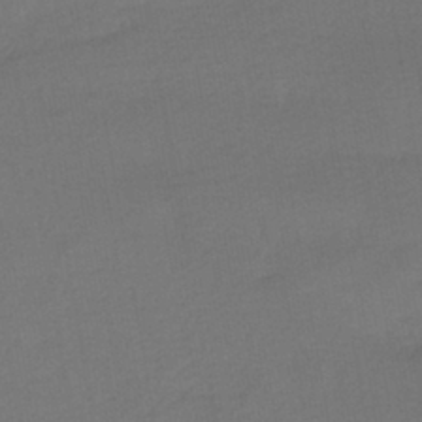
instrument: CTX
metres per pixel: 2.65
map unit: HNhu
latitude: -42.8408
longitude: 95.4643
